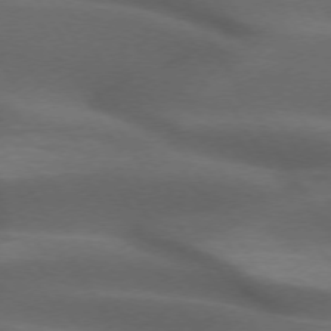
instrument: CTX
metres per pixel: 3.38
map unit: lApd
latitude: 72.7625
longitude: -52.0255
